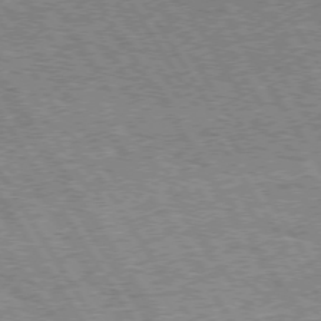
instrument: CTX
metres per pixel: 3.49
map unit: Hpe
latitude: 73.6694
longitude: -133.5182
